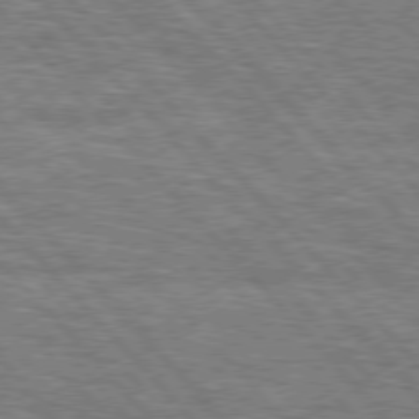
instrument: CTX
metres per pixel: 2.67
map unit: lApd
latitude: 76.3278
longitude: -74.9892
